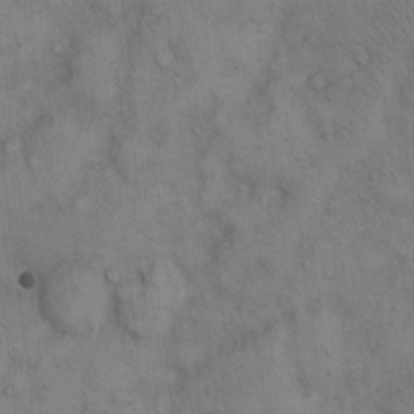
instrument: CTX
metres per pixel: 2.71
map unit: Hto
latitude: 12.5924
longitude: -59.7450
